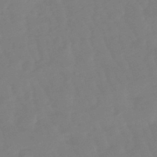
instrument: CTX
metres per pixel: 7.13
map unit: lHb
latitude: -48.9353
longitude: 78.6518
